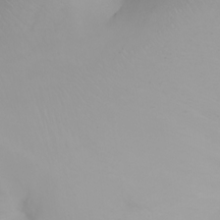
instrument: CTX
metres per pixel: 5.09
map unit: Ht
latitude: -1.6533
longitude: -61.6316
